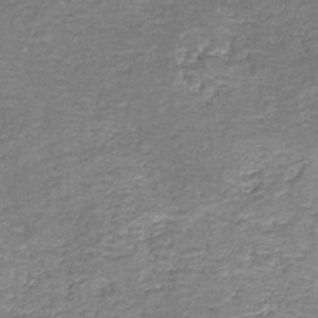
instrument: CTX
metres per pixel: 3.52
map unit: HNb
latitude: -37.0297
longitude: 51.5399
